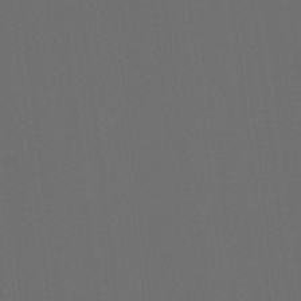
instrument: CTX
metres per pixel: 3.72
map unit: Hto
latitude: -7.8611
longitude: -50.5923
